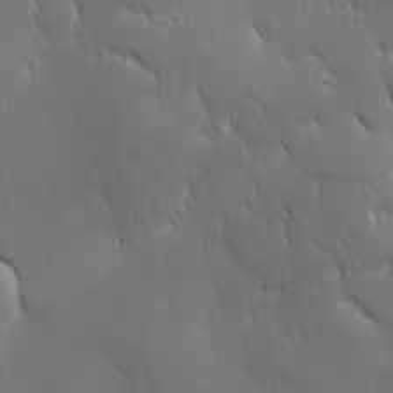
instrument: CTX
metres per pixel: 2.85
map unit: Ave
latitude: 1.9150
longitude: -113.2537
